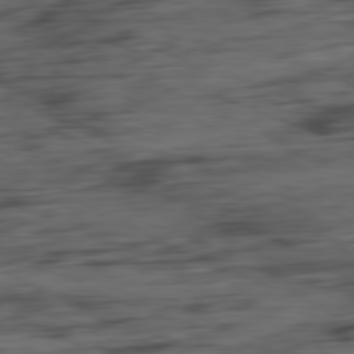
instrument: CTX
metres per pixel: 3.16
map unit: Ap
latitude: -81.7667
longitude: -79.4994
